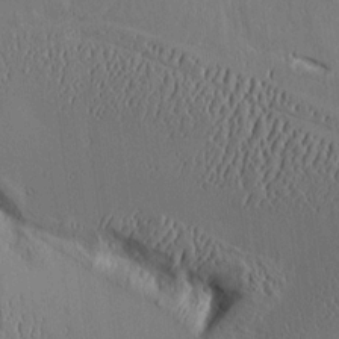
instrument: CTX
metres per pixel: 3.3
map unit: Aa
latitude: 9.8017
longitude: -129.8583
